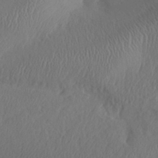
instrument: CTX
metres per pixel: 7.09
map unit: Aa
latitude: 32.3656
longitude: -141.2348
